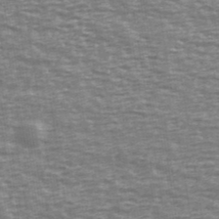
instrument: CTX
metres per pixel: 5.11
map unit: Ave
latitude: 40.1388
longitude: -113.2348
